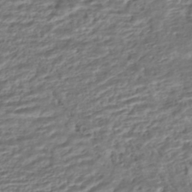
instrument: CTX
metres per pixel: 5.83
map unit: HNhu
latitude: -44.7274
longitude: 101.2753
